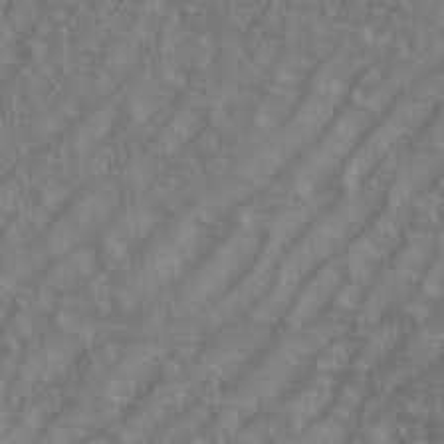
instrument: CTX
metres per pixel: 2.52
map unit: eHh
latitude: 35.5938
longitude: -133.7828
